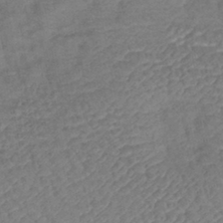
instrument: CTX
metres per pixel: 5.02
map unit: lHb
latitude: -42.0849
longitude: 78.4629
